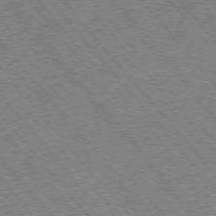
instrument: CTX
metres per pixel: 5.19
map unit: Hpe
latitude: -76.1606
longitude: -20.2145
